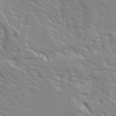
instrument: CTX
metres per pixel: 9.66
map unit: Ave
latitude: 13.3671
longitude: -139.1403
